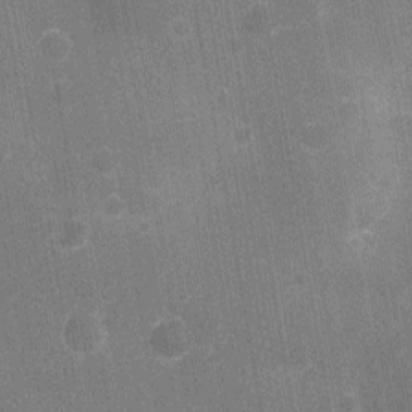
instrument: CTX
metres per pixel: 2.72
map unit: Ht
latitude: -10.4062
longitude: -22.2522
